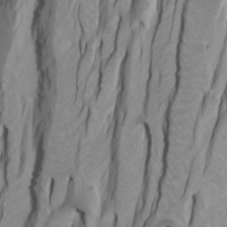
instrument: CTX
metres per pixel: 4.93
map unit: Htu
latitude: -4.5762
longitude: -88.1578
